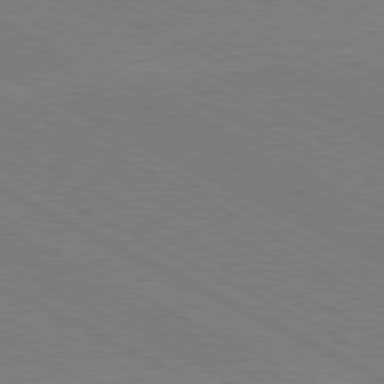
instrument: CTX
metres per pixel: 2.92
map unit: Hpe
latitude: -81.4266
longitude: 17.4455
